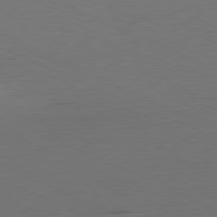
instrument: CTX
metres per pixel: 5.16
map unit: Ap
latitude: -81.1998
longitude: -59.6505
